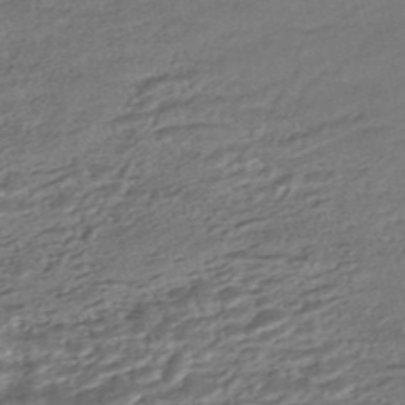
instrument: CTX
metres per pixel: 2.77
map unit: HNhu
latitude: -45.4832
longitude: 104.6140
